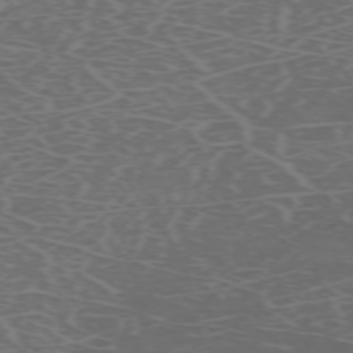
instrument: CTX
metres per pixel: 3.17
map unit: Hpe
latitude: -72.7274
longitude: 9.1431
